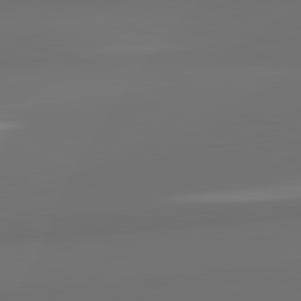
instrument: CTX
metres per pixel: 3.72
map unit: lApd
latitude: 82.5923
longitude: 166.2173
